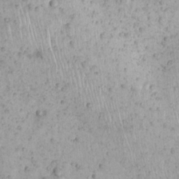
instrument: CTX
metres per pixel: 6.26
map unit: Nhu
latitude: 23.1592
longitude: -67.0647
